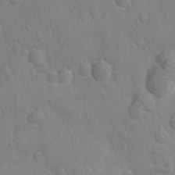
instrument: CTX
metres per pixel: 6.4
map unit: Nhu
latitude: -14.5007
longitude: -25.4993
